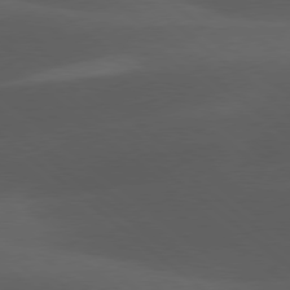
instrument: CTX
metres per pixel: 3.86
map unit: lApd
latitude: 78.1578
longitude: -55.1970
